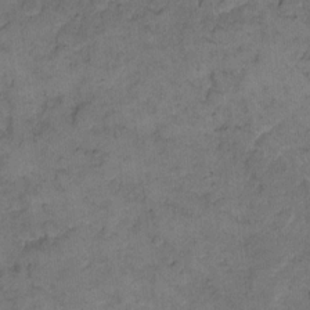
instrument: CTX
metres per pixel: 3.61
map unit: eHh
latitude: 11.4804
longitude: -63.4427
